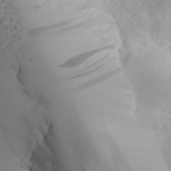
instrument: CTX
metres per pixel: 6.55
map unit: Aa
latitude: 24.0822
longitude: -126.9892
